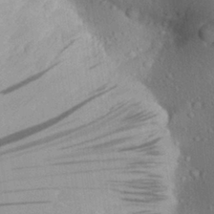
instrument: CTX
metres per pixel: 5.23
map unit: Aa
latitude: 27.2726
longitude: -143.0648
